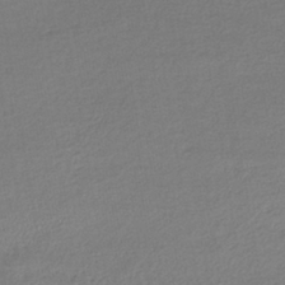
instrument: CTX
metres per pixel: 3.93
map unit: lHb
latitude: -40.6140
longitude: 69.2753
